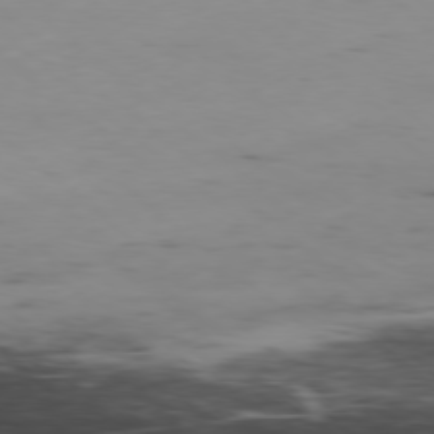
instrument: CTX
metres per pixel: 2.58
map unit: Hpe
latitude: -78.9163
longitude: 12.1795
